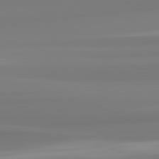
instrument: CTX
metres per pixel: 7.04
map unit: lApd
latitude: 82.4034
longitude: 174.4251
